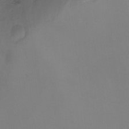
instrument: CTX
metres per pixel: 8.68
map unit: Ht
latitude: -12.1417
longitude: -47.9717
